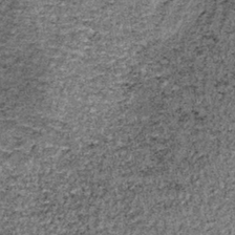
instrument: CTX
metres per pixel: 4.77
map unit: lHb
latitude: -38.0472
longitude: 67.0676
